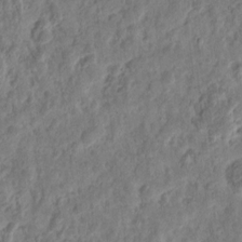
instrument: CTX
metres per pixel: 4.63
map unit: eHh
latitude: 10.1956
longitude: -73.9528
